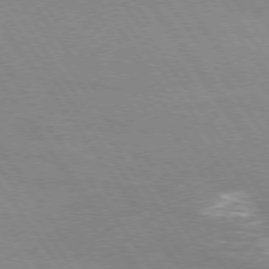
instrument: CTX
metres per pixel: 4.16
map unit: Hpe
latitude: 74.2145
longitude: -140.9513
